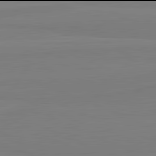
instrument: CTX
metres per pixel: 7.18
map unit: lApd
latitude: 81.9906
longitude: 165.8612
